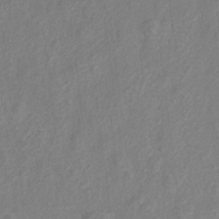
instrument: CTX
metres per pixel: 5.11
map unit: Hto
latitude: 6.1956
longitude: -31.7450
